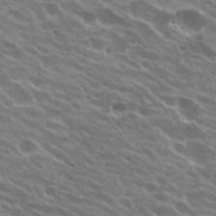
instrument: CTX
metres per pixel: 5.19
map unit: Hto
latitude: 24.5356
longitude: -37.4238
